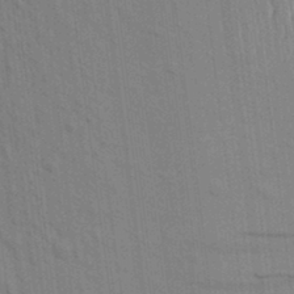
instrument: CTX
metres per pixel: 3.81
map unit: Aa
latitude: 19.7260
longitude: -143.4238
